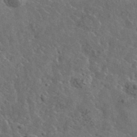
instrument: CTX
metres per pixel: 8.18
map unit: lHvf
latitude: 37.4993
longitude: -88.3468
